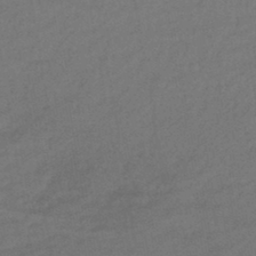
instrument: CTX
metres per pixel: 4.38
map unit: eHb
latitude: -43.2187
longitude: 85.9745
